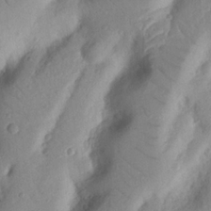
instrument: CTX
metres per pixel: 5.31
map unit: Nhu
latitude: 19.1403
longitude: -77.1592
